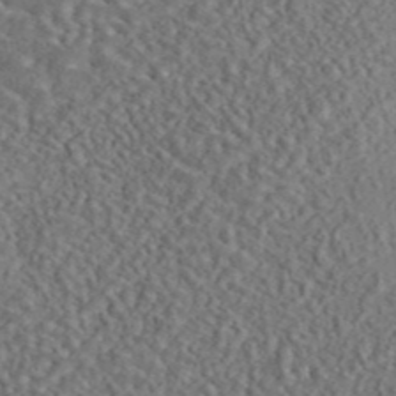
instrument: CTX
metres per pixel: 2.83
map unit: eAb
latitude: 43.5182
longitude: 116.5951
